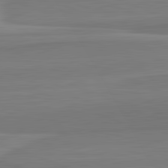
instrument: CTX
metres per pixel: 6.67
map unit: lApd
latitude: 82.4601
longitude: 170.4818
